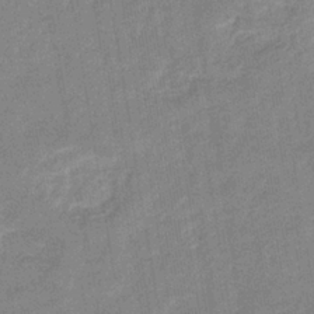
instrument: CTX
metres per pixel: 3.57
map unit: eHb
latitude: -35.1620
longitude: 74.2929
